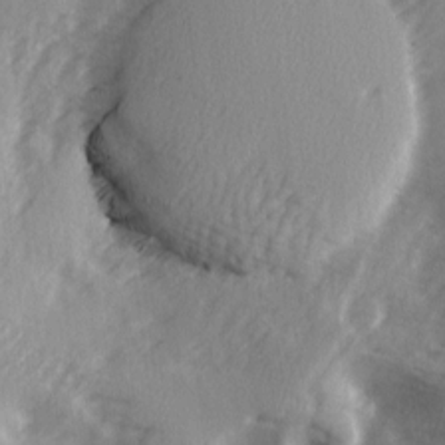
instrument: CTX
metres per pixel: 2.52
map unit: Ave
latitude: 2.1955
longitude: -111.0081
